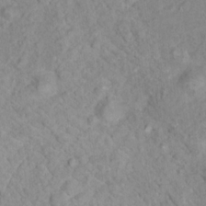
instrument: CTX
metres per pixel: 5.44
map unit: Nhu
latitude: 16.6868
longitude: -31.9339
